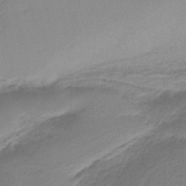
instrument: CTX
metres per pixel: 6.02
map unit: HNb
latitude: -36.2739
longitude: 56.4062
